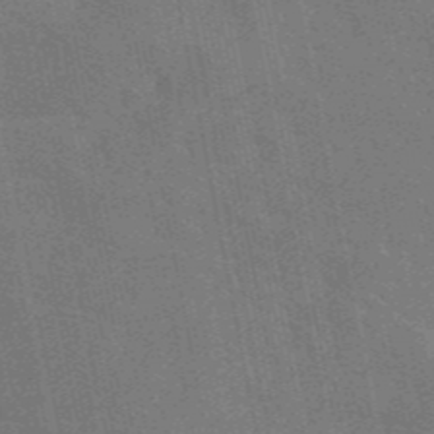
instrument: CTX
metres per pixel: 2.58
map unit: eAb
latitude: 46.0444
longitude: 121.7288
